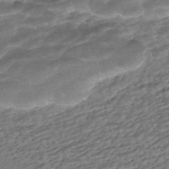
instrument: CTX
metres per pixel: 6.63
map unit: HNhu
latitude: -42.0661
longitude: 104.4440
